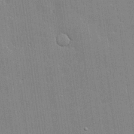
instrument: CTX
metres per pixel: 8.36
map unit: lHvf
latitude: 20.2334
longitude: 143.0675
